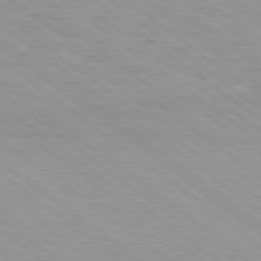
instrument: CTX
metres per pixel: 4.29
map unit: Hpe
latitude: 78.8380
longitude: -121.8017
